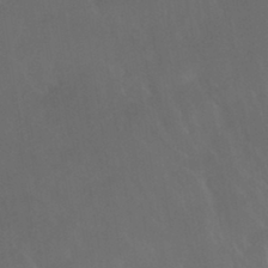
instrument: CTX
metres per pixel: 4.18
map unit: HNhu
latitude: -42.8408
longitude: 94.4629
